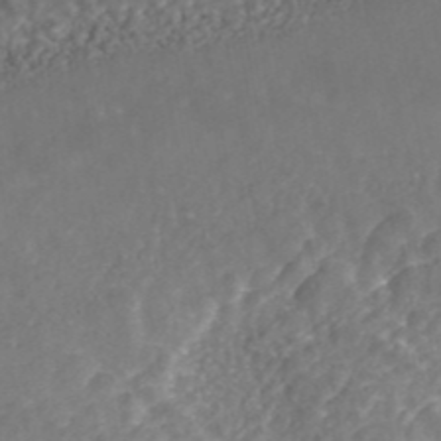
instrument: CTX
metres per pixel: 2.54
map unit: ANa
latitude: 43.0647
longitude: 23.7856
